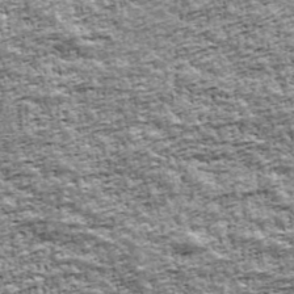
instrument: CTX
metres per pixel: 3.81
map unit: Ave
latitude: 42.5168
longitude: -111.6694
